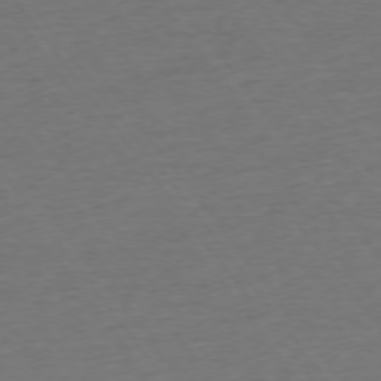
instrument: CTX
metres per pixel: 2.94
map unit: Ap
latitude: -75.1809
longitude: -89.4616
